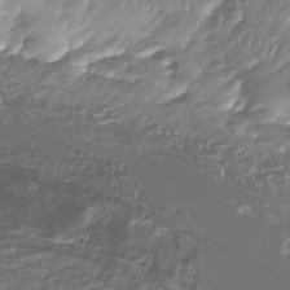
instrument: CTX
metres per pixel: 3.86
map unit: Nhu
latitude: -39.3699
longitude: -82.4978
